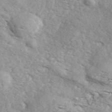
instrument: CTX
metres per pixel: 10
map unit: ANa
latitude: 44.0633
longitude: 47.0486
